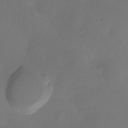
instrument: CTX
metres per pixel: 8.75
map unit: Htu
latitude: -13.8611
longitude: -47.3671
